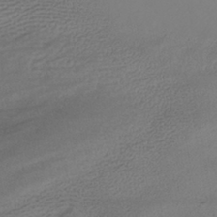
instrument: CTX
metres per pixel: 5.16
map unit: HNhu
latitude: -40.2928
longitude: 99.4076
